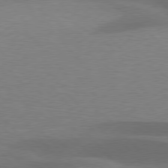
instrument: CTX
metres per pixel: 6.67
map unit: lApd
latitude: 77.1781
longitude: -58.6491
